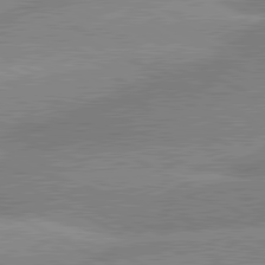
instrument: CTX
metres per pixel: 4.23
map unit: lApd
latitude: 81.2915
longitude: -163.2537
